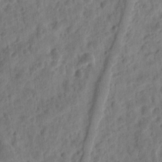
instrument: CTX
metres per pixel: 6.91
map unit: eHh
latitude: 10.0822
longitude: -74.1578
